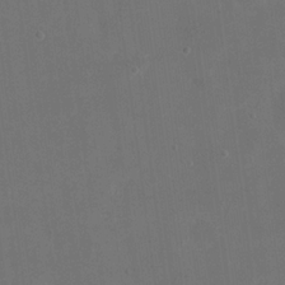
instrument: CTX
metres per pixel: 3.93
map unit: eHh
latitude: 19.7827
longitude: -66.1011
